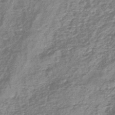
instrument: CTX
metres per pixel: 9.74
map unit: eHb
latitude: -45.4265
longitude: 82.7274
